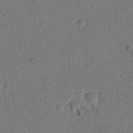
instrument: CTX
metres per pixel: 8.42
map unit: lAvf
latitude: 9.2537
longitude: 167.8800
